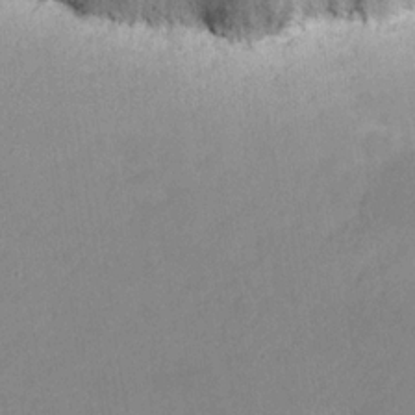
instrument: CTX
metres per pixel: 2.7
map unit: eHh
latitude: 21.0648
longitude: -71.0647
